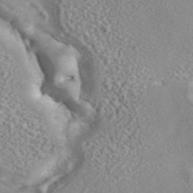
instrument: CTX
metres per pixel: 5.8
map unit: ANa
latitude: 44.9513
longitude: 27.2375
